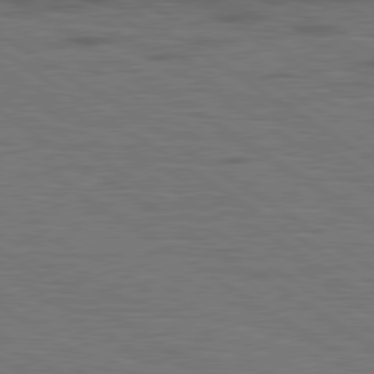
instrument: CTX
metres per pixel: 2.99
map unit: lApd
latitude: 79.6127
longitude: 168.5006
